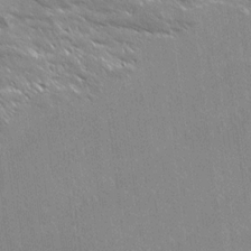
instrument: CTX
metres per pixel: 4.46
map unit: Ave
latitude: 19.1214
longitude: -136.7247
